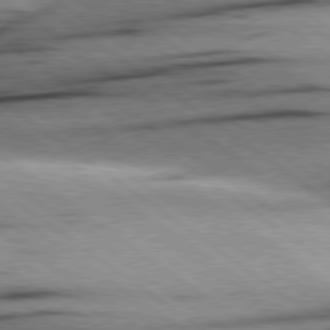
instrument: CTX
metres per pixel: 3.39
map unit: Hpe
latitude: 78.8569
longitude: -155.2537
